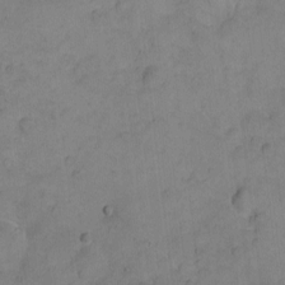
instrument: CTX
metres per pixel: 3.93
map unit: eHh
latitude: -8.9353
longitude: -65.8205
